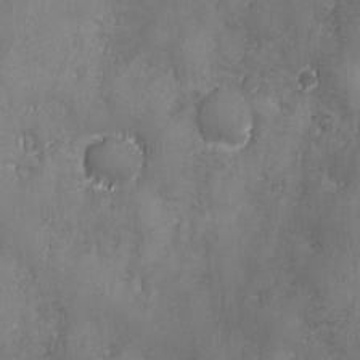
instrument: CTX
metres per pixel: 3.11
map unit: Ave
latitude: -7.4832
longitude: -119.9528
